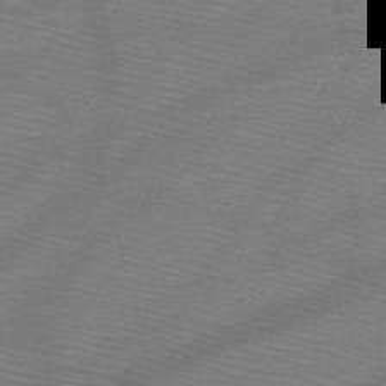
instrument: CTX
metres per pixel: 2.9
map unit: HNb
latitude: -49.7856
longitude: -41.7071
